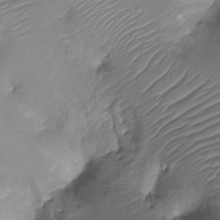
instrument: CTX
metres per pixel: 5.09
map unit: Ht
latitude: -18.5952
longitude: -44.2522
